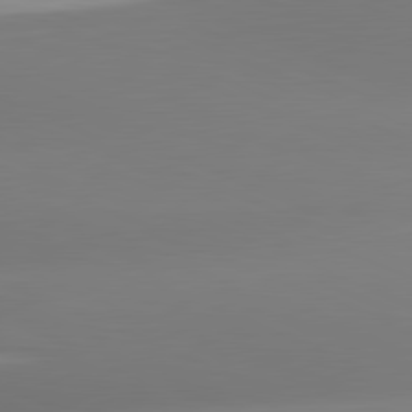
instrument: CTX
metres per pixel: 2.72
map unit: lApd
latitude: 81.5371
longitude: -161.2726
